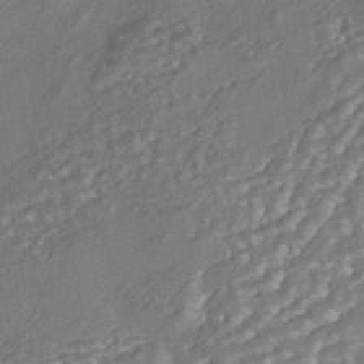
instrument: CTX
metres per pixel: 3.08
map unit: ANa
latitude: -42.3495
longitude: 108.1417
